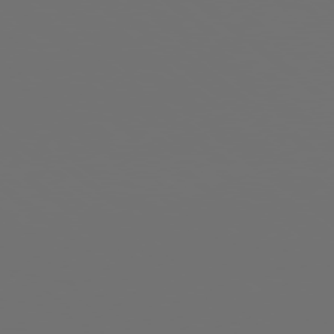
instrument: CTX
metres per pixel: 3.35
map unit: Hpe
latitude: 77.5182
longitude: -177.8394
